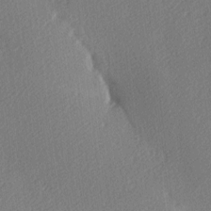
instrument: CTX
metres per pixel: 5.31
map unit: lAa
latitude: -9.4832
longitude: -127.4993
